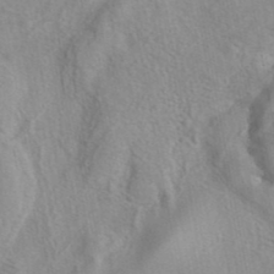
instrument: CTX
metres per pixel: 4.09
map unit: eAb
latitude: 41.0080
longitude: 105.4454
